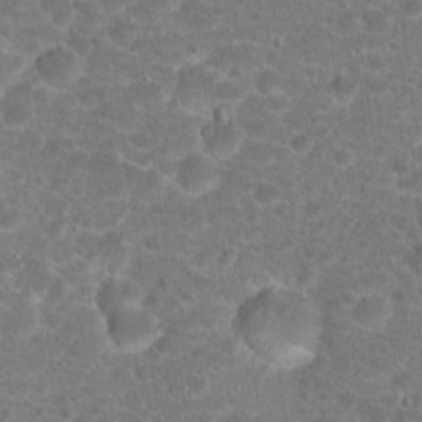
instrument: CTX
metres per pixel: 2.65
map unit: Hto
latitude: 18.4790
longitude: -40.7246
